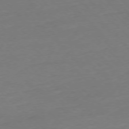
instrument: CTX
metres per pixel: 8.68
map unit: Ap
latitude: -76.8597
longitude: -80.0633
